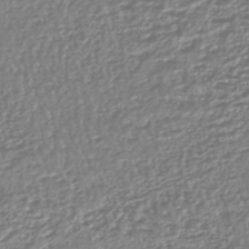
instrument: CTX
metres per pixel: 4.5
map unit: lHb
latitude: -43.0864
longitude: 71.0298
